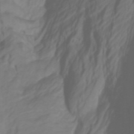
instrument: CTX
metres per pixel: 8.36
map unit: Htu
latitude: -5.4832
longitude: 137.2942
